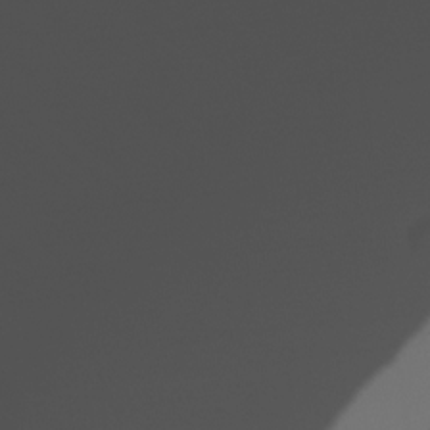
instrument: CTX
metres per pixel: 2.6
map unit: Nve
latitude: -21.1431
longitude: 104.4251
